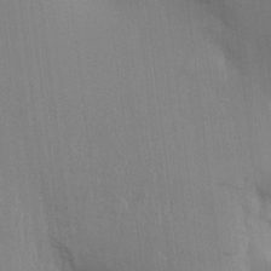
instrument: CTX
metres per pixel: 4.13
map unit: Aa
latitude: 16.2334
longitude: -148.7057
